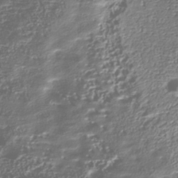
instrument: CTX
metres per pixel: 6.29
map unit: Nhu
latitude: -40.1417
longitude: -86.4790
